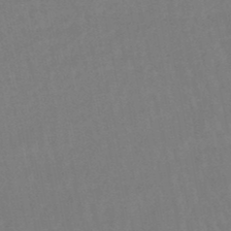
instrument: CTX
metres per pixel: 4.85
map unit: eHb
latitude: -46.7463
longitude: 80.2740
